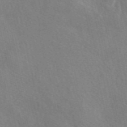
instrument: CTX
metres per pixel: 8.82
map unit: eAb
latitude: 50.6868
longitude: 116.9730
